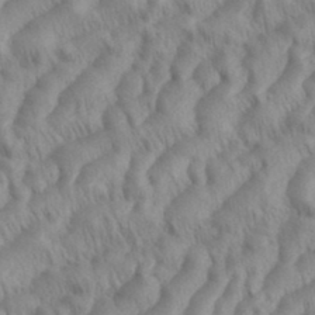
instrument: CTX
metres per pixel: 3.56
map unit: eHh
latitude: 36.1956
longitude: -137.9528
